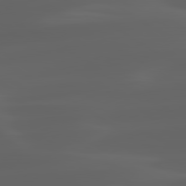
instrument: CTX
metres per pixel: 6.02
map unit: lApd
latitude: 80.2333
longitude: -92.8191
